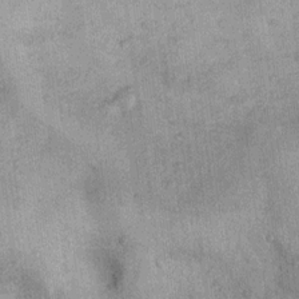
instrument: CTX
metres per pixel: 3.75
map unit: Ht
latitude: 11.4616
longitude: -39.4426
